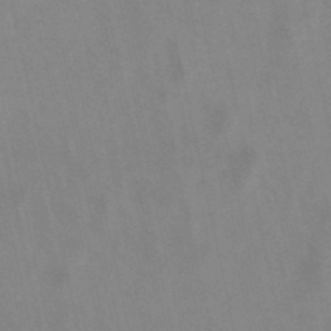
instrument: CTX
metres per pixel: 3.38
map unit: lHb
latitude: -48.6897
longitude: 73.0675
